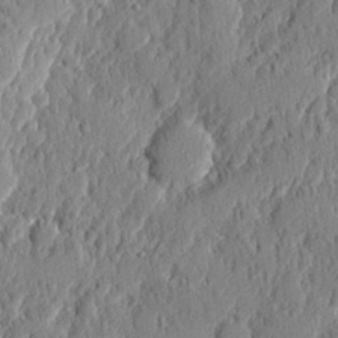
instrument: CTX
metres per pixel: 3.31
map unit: eHh
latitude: 5.2726
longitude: -76.6490
